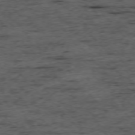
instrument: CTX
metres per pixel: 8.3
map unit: Ap
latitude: -76.0661
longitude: -91.2537
